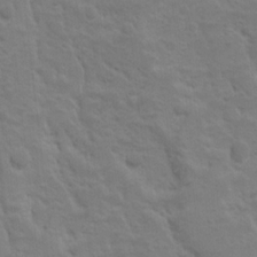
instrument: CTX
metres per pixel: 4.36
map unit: Ave
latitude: 10.2334
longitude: -104.3090
